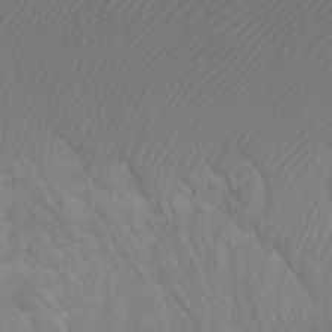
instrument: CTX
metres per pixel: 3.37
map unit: Htu
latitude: -7.5966
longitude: -65.5371
